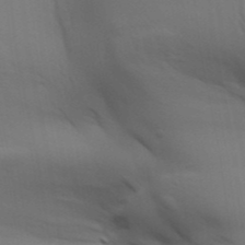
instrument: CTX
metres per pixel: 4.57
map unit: Aa
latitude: 31.9906
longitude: -141.4237
